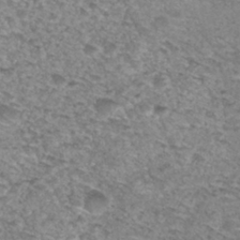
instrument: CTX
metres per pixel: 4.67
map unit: Hto
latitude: 30.5924
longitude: -48.4034
